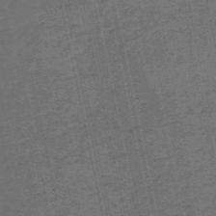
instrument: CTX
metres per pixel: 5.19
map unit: HNb
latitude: -52.8219
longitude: -51.6882
